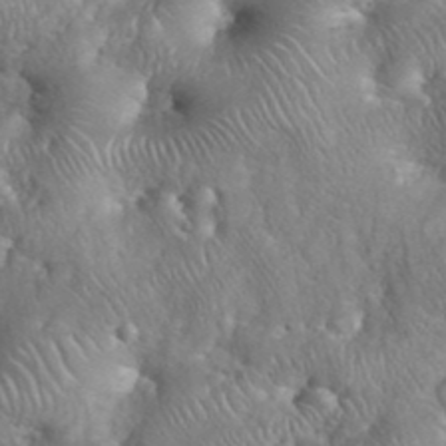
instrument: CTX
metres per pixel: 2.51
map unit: eHh
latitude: 38.7246
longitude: -57.3859
